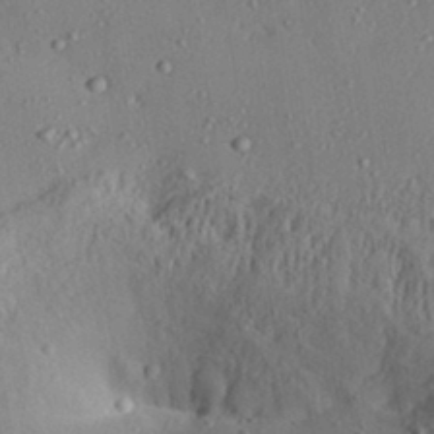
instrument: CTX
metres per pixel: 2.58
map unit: Aa
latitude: 31.5183
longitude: -134.1766
